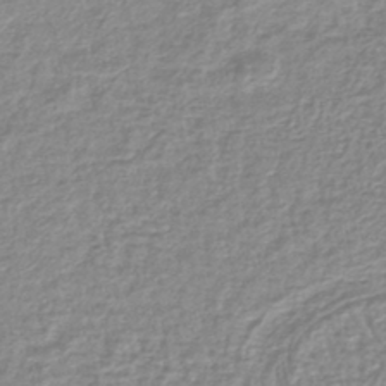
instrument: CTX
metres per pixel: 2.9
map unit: lHb
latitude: -42.1983
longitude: 70.8219
